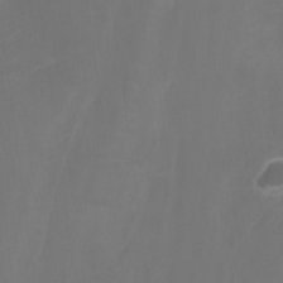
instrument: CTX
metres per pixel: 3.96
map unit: Nhu
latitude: -11.2187
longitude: -74.9136
